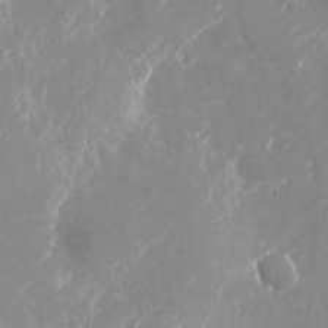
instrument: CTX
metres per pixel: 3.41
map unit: Nhu
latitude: -23.1242
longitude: -72.6491
